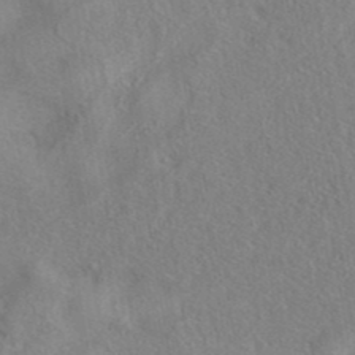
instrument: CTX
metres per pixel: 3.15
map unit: eAb
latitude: 40.8380
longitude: 104.4629
